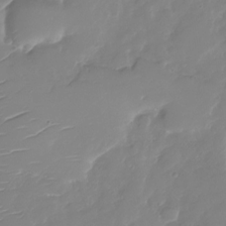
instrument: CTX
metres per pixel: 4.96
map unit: Nhu
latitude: -28.1039
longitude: -77.9717
